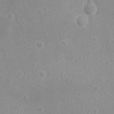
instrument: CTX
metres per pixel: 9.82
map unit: Nhu
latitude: -15.3888
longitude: -25.3670
